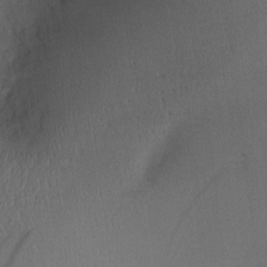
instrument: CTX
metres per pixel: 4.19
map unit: Nve
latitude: -7.0486
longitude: 175.0675
